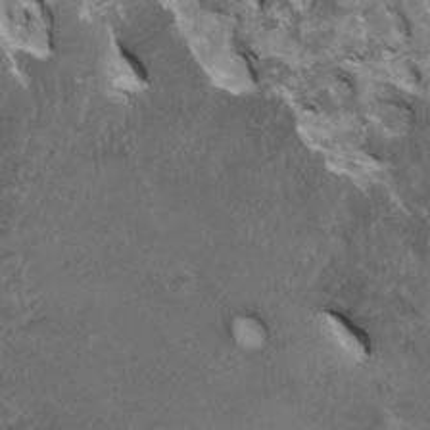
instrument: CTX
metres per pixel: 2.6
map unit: HNhu
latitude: 4.0255
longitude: 3.5777
